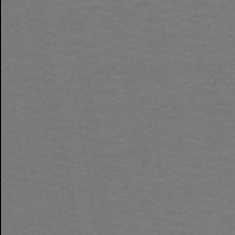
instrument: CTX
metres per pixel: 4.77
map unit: lHb
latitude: -43.4643
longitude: 54.0094
